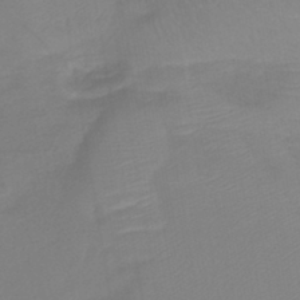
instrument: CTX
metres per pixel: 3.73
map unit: lHb
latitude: -41.2376
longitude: 77.4454
